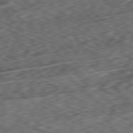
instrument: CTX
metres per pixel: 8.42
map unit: Ap
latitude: -80.3495
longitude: -73.1026
